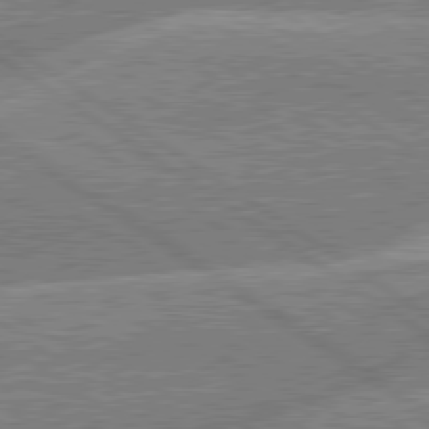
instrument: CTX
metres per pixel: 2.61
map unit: lApd
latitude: 79.6316
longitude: -157.4426
